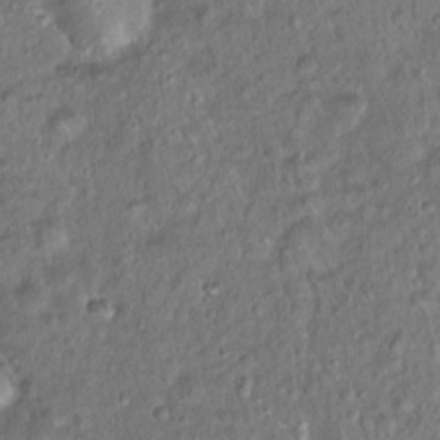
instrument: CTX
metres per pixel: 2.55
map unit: Hto
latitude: 15.7639
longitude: -40.8946
